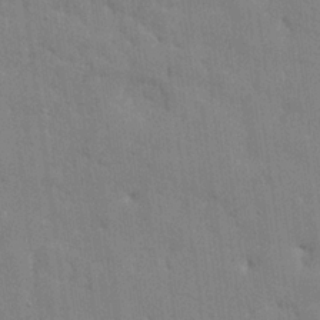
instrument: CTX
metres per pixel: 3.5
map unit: lHvf
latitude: 24.0822
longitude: 142.4440
